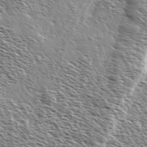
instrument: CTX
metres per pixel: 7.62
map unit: Ave
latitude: 37.3293
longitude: -110.5735
